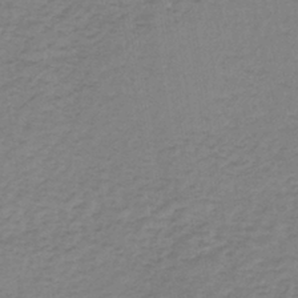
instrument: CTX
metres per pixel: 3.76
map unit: lHb
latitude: -41.0297
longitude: 64.3684
